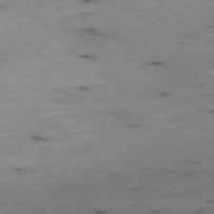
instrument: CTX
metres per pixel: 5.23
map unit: Ap
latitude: -77.8044
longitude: -89.4427
